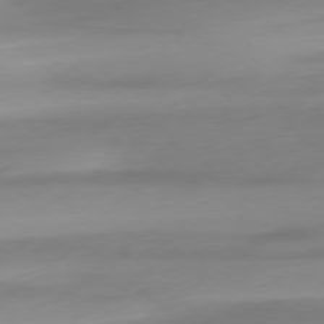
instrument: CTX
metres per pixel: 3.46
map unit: Ap
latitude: -78.1228
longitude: -67.5371
